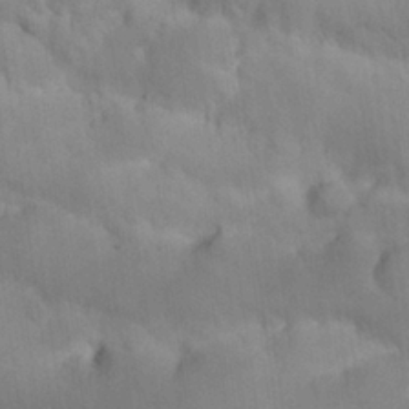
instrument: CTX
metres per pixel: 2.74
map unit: Nhu
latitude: 25.8394
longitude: -71.1592
